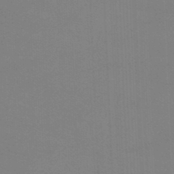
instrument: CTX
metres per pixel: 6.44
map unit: lHb
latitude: -46.2361
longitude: 63.8422
